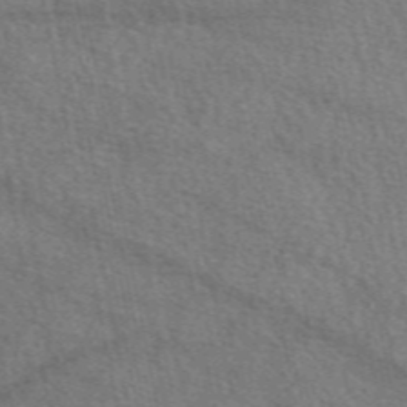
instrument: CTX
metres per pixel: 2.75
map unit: eAb
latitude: 49.7261
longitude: 111.5210
